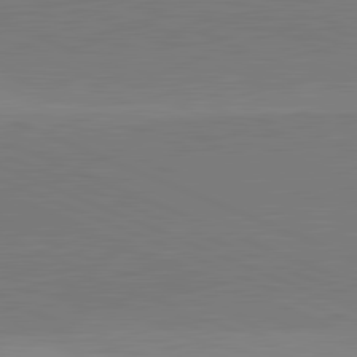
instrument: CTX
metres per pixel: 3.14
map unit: lApd
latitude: 82.0633
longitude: 138.4818
